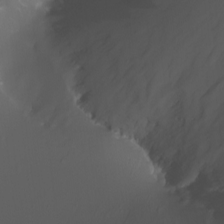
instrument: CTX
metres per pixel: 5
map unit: Nhu
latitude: -7.9556
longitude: -80.7435
